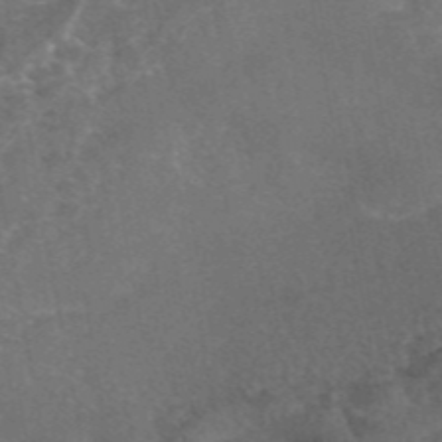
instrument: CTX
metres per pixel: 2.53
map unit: eAb
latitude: 45.2348
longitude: 115.8611
